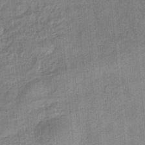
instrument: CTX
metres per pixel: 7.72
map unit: eHb
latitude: -35.7289
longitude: 79.9178
